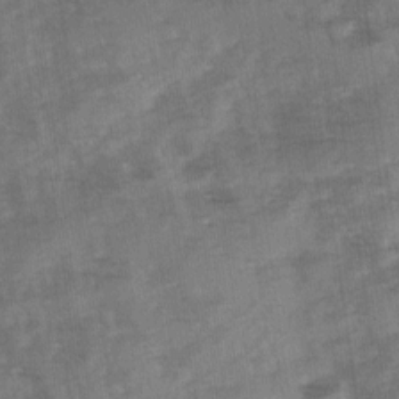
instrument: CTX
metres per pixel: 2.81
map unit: Ave
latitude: 0.4412
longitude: -110.6491
